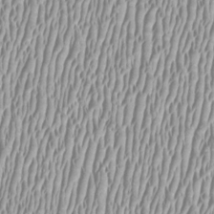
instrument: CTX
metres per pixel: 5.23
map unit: HNhu
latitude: -0.1228
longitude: -0.4979
